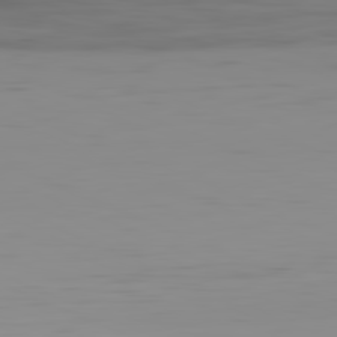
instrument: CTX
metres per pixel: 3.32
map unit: Hpe
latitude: -82.0850
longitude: 15.9178
